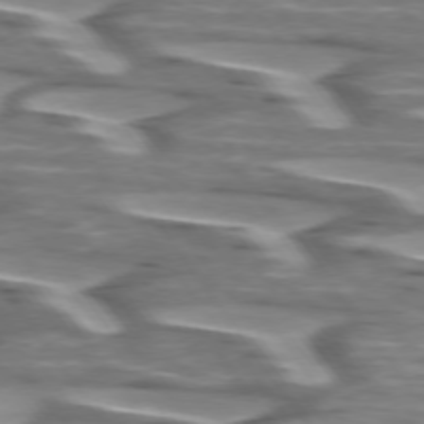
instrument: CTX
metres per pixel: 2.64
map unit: lApd
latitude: 74.6113
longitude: -57.9906
